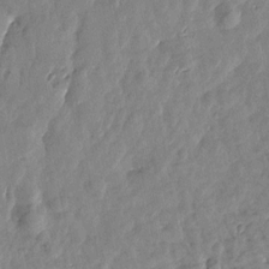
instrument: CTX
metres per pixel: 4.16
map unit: Htu
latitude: 1.6127
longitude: -179.6883
